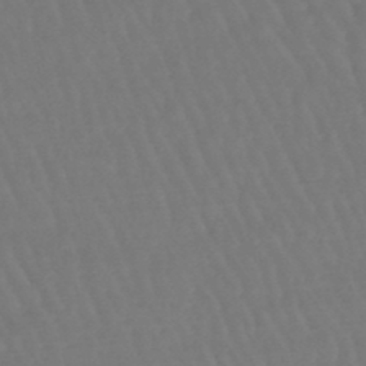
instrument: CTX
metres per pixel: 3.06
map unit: eHb
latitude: -46.6896
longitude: 79.2565
